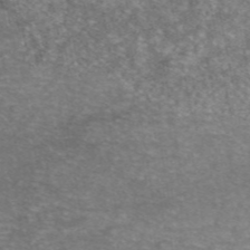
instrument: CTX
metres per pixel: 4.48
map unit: eAb
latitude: 46.4034
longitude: 103.0486
